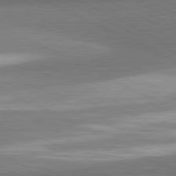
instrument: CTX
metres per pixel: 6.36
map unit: lApd
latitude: 81.1403
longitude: 165.0865
